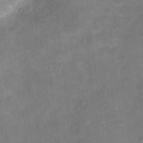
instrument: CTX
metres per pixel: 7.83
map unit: Ht
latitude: 14.1767
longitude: -40.1577
